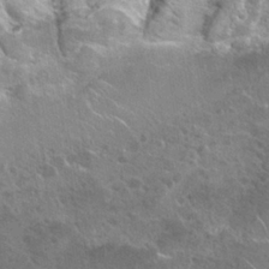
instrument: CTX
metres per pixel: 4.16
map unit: Hto
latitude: 22.5546
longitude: -41.1214
